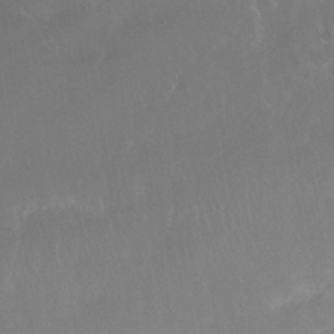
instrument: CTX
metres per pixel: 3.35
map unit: Nhe
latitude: -37.5777
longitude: -113.6316
